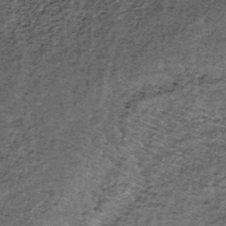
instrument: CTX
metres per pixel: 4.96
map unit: lHb
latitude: -38.9730
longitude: 66.2362
